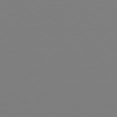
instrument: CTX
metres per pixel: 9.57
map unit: Hpe
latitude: 78.1767
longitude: 178.7841
